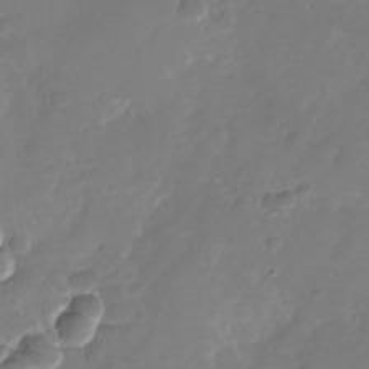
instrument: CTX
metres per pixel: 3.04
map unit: Nhu
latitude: -26.9541
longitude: -71.4804
